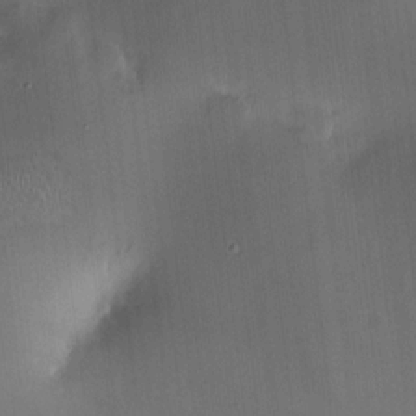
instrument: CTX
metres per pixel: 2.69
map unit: HNhu
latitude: 10.0444
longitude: 10.1039
